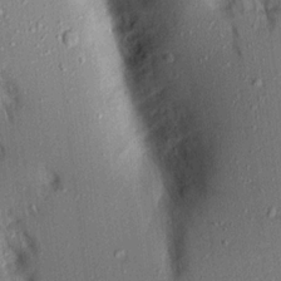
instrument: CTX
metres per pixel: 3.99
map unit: Aa
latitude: 16.1200
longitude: -148.3845
